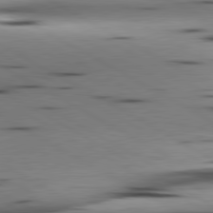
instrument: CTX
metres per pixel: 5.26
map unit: lApd
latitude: 80.4979
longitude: 159.8611
